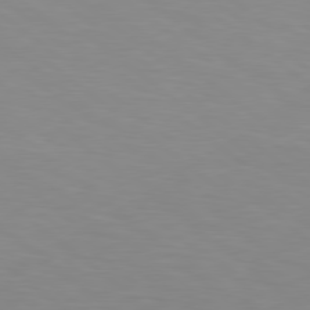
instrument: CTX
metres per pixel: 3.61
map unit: lApd
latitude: 79.0081
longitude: -177.1214
